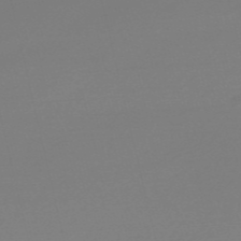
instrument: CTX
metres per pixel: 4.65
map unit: Nve
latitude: -56.8408
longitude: 62.2928
